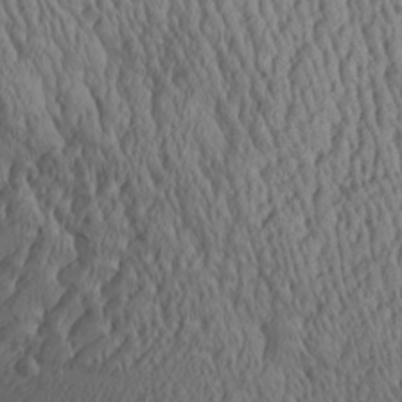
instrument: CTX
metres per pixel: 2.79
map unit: Aa
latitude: 25.6504
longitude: -135.6883
